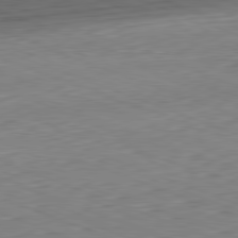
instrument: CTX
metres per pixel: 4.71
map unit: Hpe
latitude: -82.2550
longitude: 15.3321
